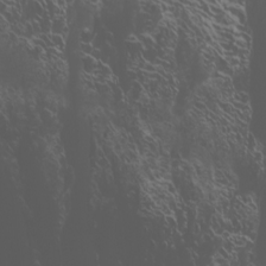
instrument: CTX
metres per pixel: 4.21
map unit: Htu
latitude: -7.1620
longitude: -73.5938
